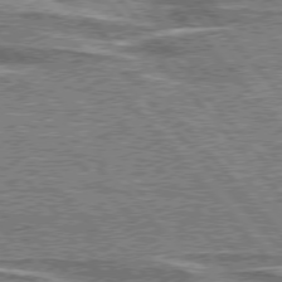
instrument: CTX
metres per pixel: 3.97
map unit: lApd
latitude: 76.4790
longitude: -80.2900
